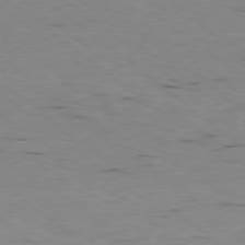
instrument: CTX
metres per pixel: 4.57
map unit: Ap
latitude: -78.6518
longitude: -73.6505
